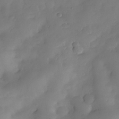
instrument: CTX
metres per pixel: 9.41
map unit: Nhe
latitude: -34.0661
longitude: -144.4034
